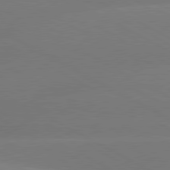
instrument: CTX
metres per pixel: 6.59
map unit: lApd
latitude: 80.6868
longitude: -147.2537
